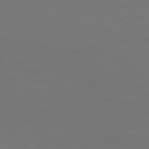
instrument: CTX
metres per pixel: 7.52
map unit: Hpe
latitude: 77.3859
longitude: -134.6868
